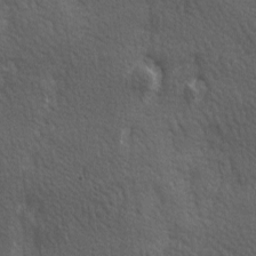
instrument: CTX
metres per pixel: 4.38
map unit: lAa
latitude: -6.5762
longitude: -121.6883
